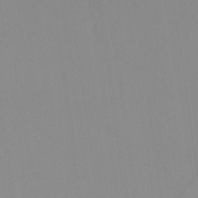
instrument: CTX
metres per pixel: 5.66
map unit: lHb
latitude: -45.2376
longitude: 66.7463
